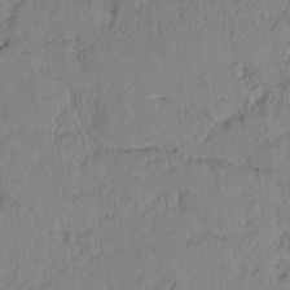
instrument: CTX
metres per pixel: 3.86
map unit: lAvf
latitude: -1.8234
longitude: -105.2726
